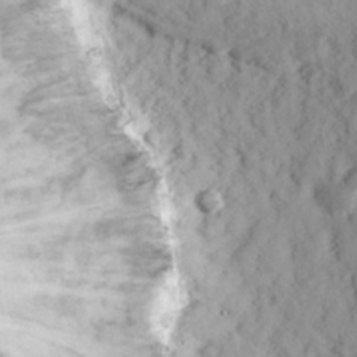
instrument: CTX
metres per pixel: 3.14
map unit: eHh
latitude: 15.3671
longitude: -73.4238
